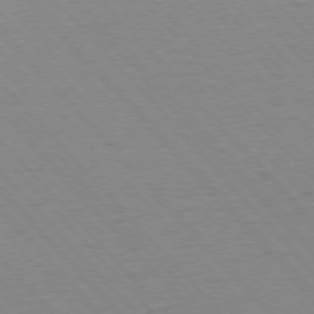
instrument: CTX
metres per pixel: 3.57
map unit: Ap
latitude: -76.5574
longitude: -86.3467
